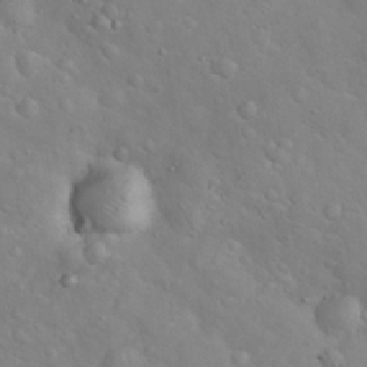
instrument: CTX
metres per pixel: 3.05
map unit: Hto
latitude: 17.6316
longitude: -53.5938
